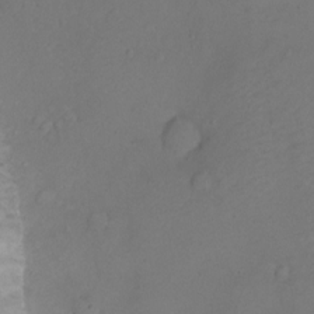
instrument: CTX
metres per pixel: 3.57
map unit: Ht
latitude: 0.2333
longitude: -34.9513
